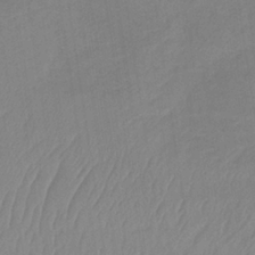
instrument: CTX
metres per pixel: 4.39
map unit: HNb
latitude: -33.2565
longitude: 63.8044
